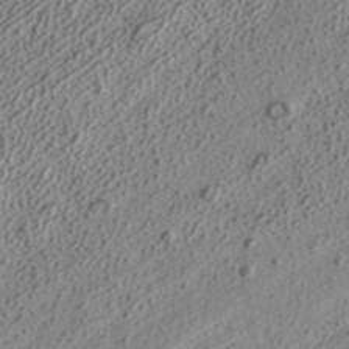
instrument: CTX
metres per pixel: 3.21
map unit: ANa
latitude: 37.5749
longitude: 19.8611
